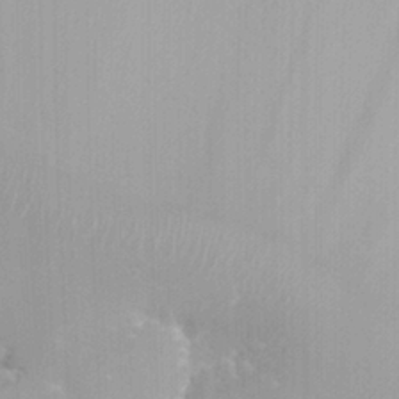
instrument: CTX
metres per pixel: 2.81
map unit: HNhu
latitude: 0.9136
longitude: -3.8583
